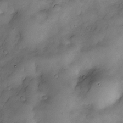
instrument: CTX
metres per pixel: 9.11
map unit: Nve
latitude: -25.5588
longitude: -148.7057
